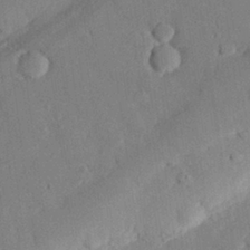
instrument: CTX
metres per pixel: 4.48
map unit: eHh
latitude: 27.6316
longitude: -80.6679
